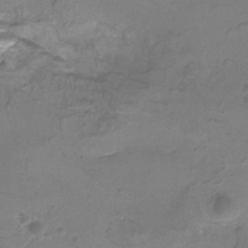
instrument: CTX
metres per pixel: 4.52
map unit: Htu
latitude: -12.6330
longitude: -69.6883
